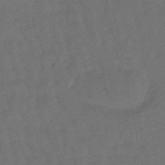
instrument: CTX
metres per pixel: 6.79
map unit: eHb
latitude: -47.5021
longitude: 81.1809
